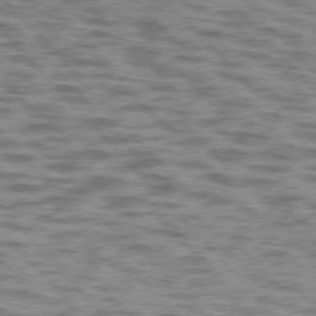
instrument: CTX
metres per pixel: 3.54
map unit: lApd
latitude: 76.2144
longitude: -70.4601
